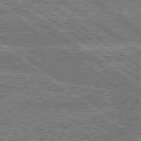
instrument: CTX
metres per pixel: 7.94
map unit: lApd
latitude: 79.7450
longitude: -160.5168
